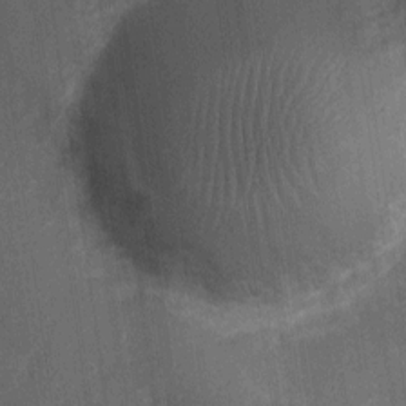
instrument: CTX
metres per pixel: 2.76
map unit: Nhu
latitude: 3.1403
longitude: -16.5923
